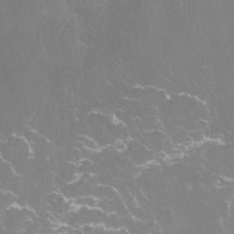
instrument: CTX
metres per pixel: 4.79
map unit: Htu
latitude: -14.3684
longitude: -48.8002
